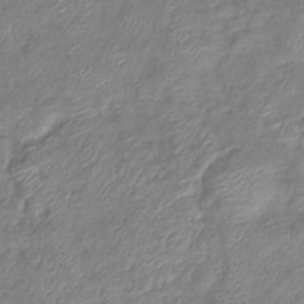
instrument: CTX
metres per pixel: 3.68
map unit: eHb
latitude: -39.2187
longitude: 78.2172
